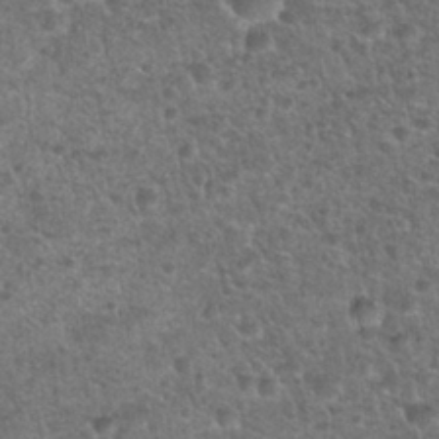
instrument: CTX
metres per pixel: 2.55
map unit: Hto
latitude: 28.3278
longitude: -49.2915
